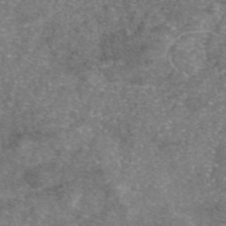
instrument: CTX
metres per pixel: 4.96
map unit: eAb
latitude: 46.4601
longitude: 105.0297
